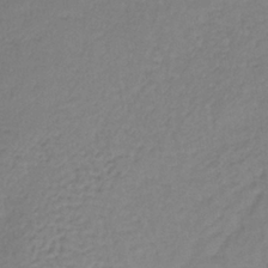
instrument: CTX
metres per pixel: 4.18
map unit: lHb
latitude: -38.2929
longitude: 70.5574
